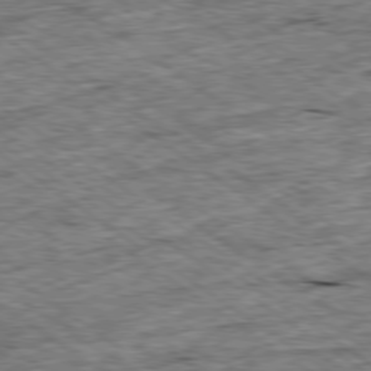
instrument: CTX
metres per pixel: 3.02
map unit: Ap
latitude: -79.1809
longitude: -87.3481
